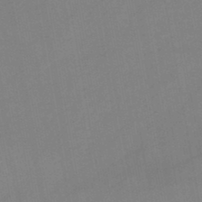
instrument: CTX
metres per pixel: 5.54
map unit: lHb
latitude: -45.0109
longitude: 72.8219
